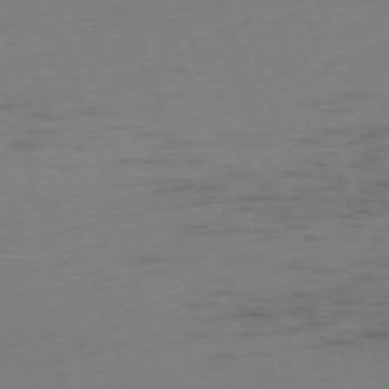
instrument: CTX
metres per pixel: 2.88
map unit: Ap
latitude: -75.6155
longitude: -73.4616
